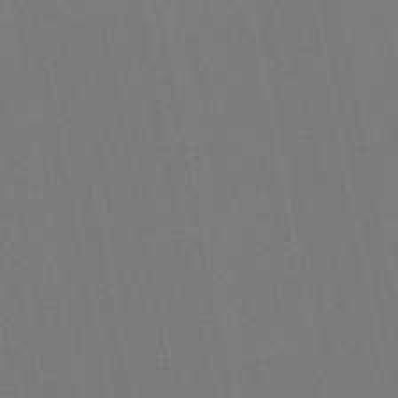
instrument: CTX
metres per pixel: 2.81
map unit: lHb
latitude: -46.7652
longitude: 78.2739
